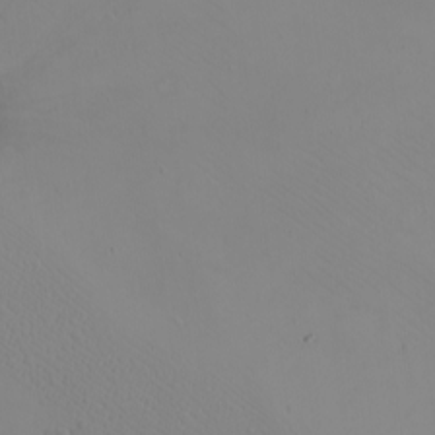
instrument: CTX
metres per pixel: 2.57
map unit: eHh
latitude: -9.5588
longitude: -68.1200
